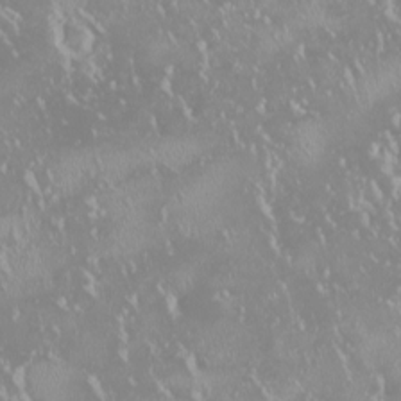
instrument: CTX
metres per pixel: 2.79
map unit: HNhu
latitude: -1.9367
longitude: 11.6155
